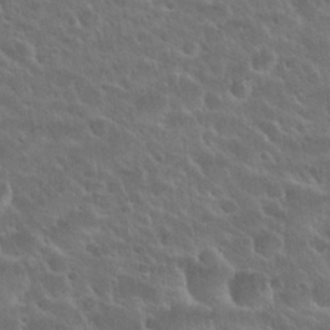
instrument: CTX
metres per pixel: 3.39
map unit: Nhu
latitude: 25.7260
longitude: -50.3089
